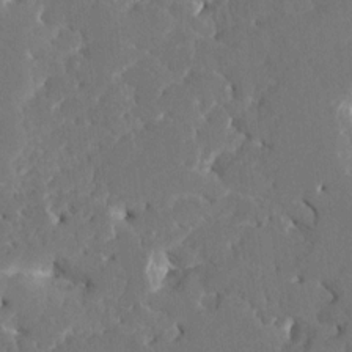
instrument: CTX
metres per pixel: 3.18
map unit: HNhu
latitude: 7.0458
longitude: -5.3104
